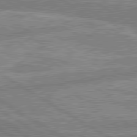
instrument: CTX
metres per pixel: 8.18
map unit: lApd
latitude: 80.2522
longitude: -170.1389
